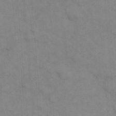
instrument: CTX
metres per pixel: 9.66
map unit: eHh
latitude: 18.2333
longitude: -64.1200
